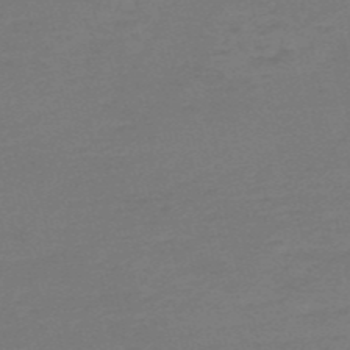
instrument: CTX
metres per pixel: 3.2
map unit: HNb
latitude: -54.8408
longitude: -40.7246
